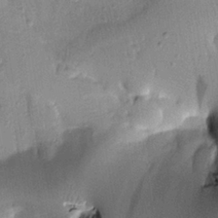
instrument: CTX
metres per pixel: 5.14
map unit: Htu
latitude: -0.0661
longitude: 173.0864
